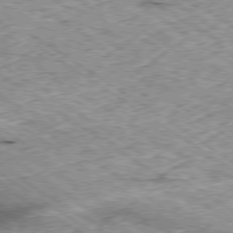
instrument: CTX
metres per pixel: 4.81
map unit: Hpe
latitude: -79.5588
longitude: 8.1039
